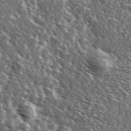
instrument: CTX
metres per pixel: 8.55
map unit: Ave
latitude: 37.3293
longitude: -108.3845
